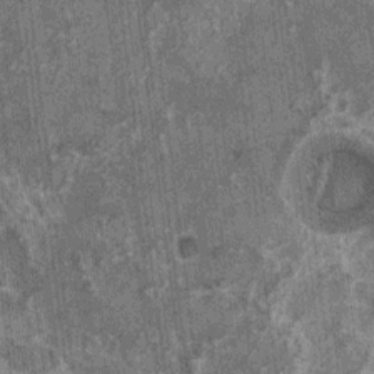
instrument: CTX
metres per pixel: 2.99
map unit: HNhu
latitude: 0.9891
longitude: 4.9919
